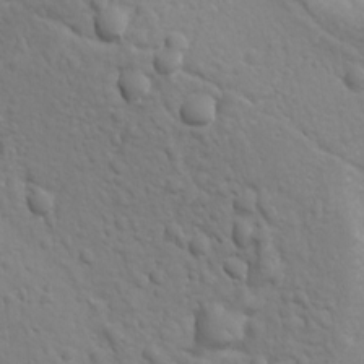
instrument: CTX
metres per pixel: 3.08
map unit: Ave
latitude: 18.4979
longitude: -133.2537
